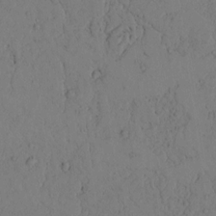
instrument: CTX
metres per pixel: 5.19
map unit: lAvf
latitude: 4.7246
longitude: 159.6154
